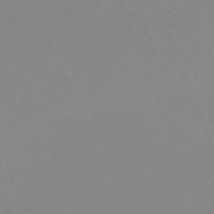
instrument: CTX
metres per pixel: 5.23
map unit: Nhu
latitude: -67.5966
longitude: 37.8800
